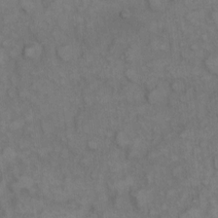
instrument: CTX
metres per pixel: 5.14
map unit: eHh
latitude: 9.0270
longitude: -63.1215
